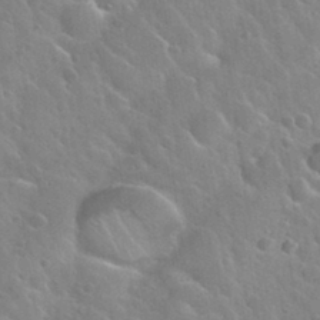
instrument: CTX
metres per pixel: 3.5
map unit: Nhu
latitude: 31.9151
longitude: -54.1200
